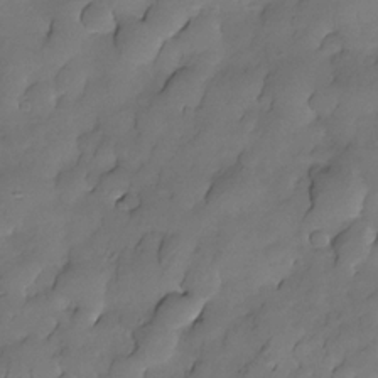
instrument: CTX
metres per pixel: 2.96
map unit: Nhe
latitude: -30.9164
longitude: -139.8205
